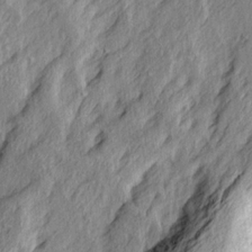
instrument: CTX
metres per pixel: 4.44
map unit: Ave
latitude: 15.4805
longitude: -137.4616
